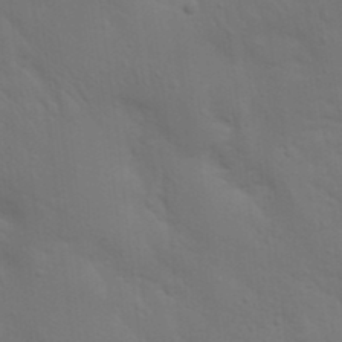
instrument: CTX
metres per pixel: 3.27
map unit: Nhu
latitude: 22.6112
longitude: -73.1781
